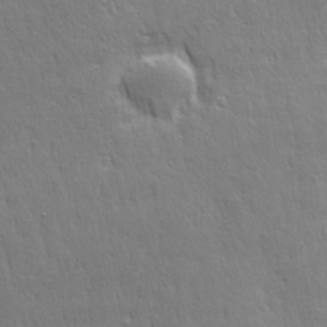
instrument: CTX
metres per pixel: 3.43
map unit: Ave
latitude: 22.4790
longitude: -135.7260
